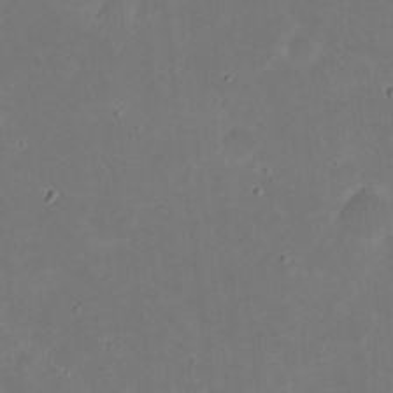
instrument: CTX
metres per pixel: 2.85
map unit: eHh
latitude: 20.9703
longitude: -71.8016
